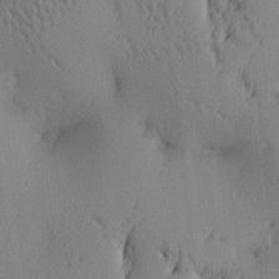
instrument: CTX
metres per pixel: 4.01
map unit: lAa
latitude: 4.1578
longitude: -116.9136
